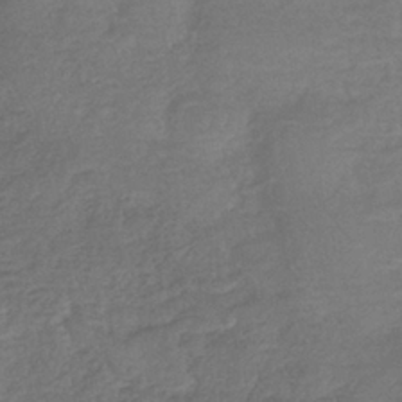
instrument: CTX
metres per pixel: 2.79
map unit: eHb
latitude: -36.1794
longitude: 81.8800
